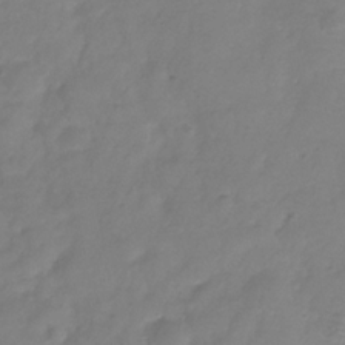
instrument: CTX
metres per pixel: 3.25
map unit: Hve
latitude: -32.5763
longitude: 91.7856
